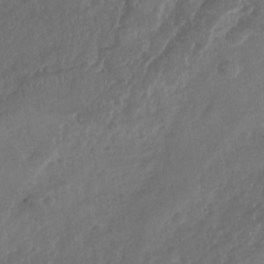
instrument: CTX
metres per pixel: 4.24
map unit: Nhu
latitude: -30.9352
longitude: -62.2334
